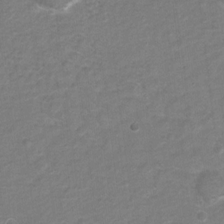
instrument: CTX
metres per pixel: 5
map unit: Hto
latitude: 5.9150
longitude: -31.4427
